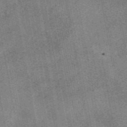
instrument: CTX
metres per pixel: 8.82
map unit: eAb
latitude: 47.8773
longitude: 121.5966
